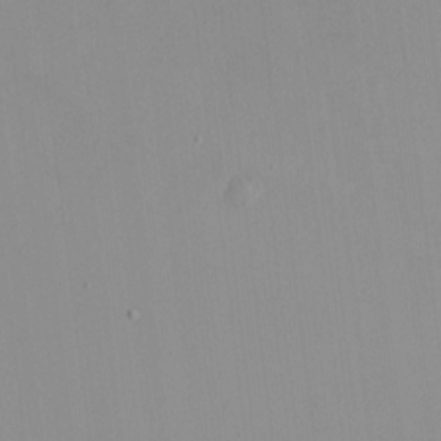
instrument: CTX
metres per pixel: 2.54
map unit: HNhu
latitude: -1.7856
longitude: -7.2159
